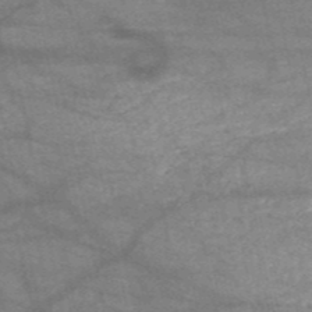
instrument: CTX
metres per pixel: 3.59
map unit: HNb
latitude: -52.8030
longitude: -42.9703
